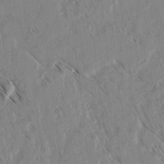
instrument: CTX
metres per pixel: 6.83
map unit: lAvf
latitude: 2.9324
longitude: -105.1404
